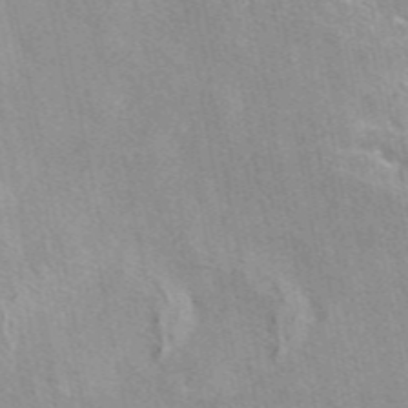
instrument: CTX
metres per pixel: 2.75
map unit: eAb
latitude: 47.0837
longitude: 114.1983
